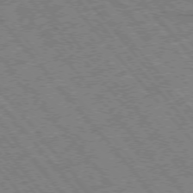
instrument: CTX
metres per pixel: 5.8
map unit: Hpe
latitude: -76.0850
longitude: -20.0255
